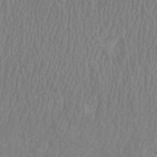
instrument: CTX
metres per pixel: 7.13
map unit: HNhu
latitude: 0.9324
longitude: -0.3089
